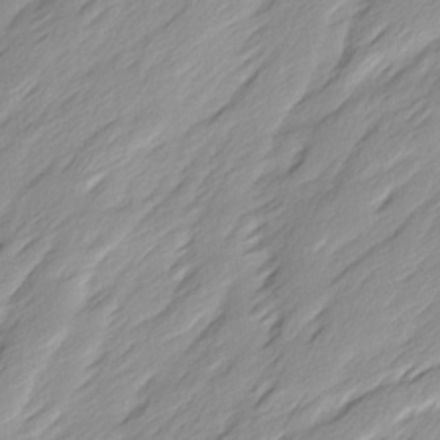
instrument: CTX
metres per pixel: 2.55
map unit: Ave
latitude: 15.5560
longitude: -136.2712
